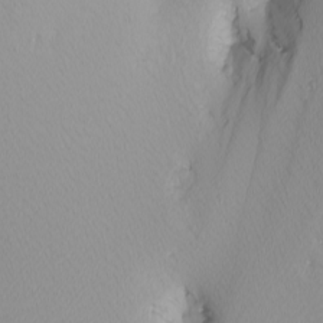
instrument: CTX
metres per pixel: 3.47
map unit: Nhu
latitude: -6.8597
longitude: -96.4790
